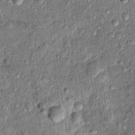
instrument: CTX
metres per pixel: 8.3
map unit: Hto
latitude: 10.5735
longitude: -37.4615
